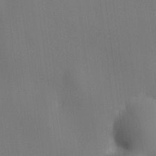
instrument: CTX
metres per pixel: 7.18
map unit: HNhu
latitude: 9.1970
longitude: 14.7275
